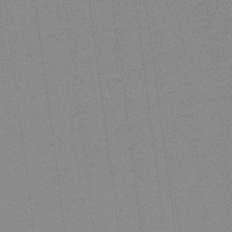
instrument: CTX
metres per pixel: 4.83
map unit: lHb
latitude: -31.8044
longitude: 66.0661
